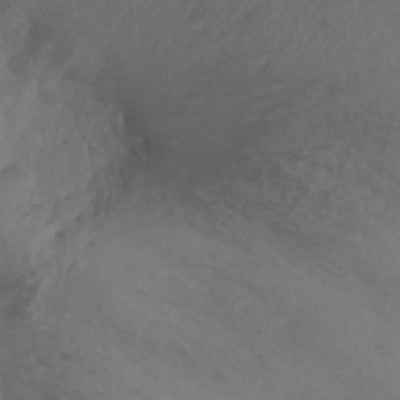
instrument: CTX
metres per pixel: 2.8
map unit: Aa
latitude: -13.2565
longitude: -68.4223
